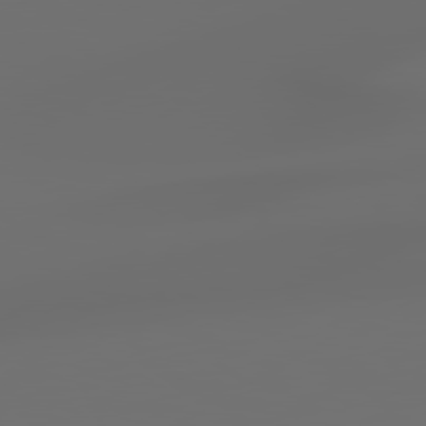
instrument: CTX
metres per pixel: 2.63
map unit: lApd
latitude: 79.2159
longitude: -139.2159
